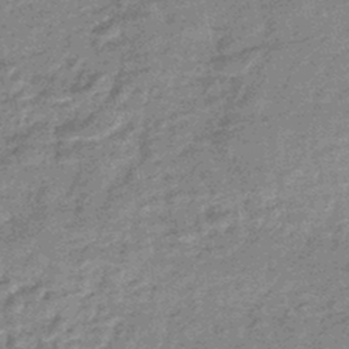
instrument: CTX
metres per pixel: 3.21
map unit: eHb
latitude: -44.1228
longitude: 88.5951
